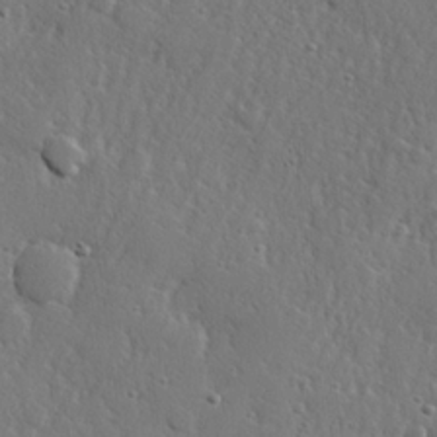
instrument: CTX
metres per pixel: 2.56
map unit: lHvf
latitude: 23.1214
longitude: 144.9542
